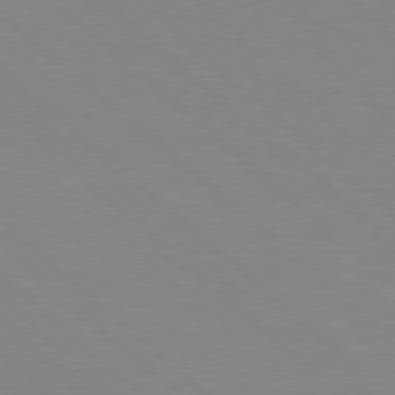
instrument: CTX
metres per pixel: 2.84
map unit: Hpe
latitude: 78.1578
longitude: -161.3859
